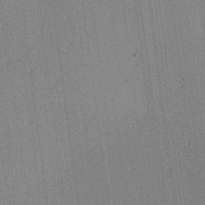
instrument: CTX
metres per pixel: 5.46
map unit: lAa
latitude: 12.5546
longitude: -107.4615
